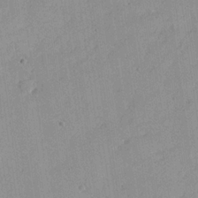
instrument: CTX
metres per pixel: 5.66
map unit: Nhu
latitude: 21.1781
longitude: -71.4048
